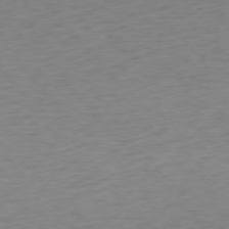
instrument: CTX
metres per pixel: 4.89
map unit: Ap
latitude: -76.5007
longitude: -63.9528
